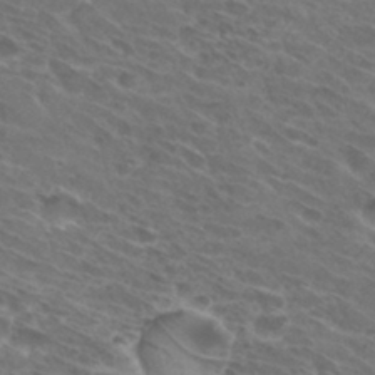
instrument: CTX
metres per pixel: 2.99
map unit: Hto
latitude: 31.5749
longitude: -44.1766
